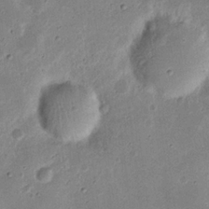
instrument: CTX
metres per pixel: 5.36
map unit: Nhu
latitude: 18.3845
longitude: -74.4979
